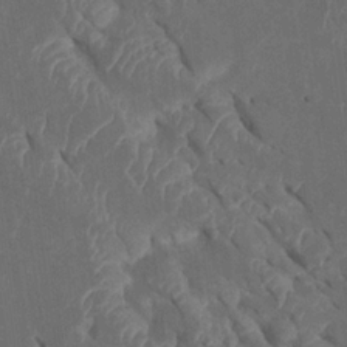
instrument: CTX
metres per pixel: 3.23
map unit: Htu
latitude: 0.5168
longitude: 147.5966
